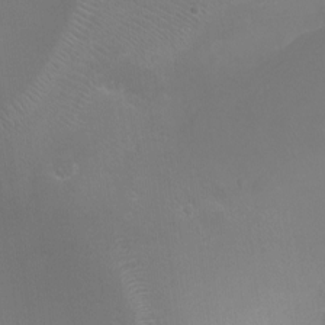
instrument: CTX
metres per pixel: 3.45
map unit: Ht
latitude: -17.0298
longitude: -43.9150
